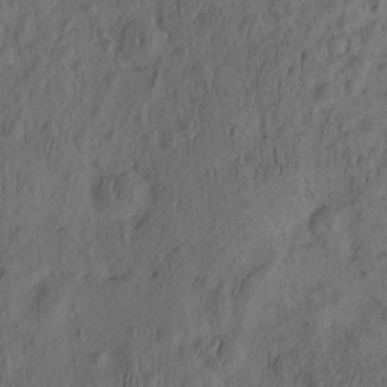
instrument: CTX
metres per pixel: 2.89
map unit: eHh
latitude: -2.2739
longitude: 16.8597
